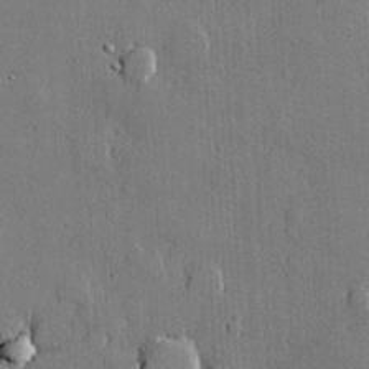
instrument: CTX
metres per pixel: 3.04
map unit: lHvf
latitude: 21.0459
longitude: 145.8234
